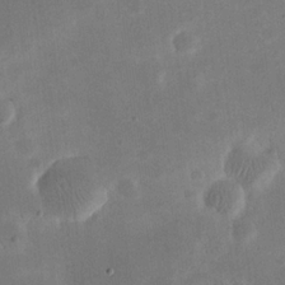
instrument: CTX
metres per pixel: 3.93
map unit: eHh
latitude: 20.2334
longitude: -70.1389
